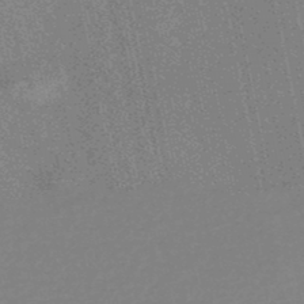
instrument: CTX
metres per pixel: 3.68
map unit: HNhu
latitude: -48.8219
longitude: 99.5210
